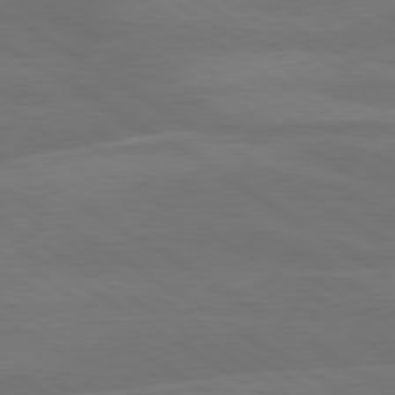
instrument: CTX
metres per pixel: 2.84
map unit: lApd
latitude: 79.8961
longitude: -125.8961
